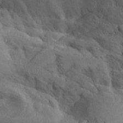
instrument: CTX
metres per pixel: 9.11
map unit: Aa
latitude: 26.1200
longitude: -129.1025
